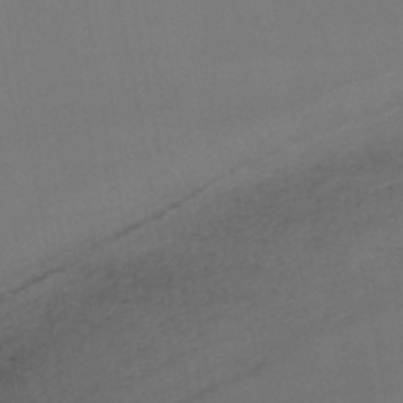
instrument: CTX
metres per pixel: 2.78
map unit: lHb
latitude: -46.4629
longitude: 75.4455
